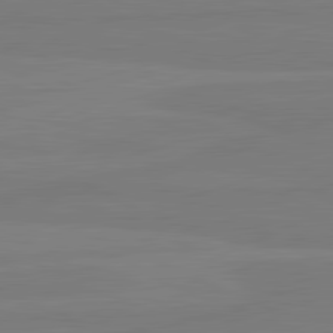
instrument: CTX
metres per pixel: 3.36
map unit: lApd
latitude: 81.6694
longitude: -179.0837
